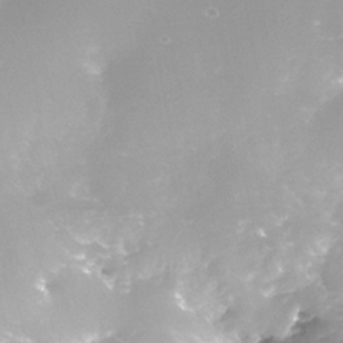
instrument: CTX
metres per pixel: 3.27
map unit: Nhe
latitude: -39.1053
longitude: -116.4601
